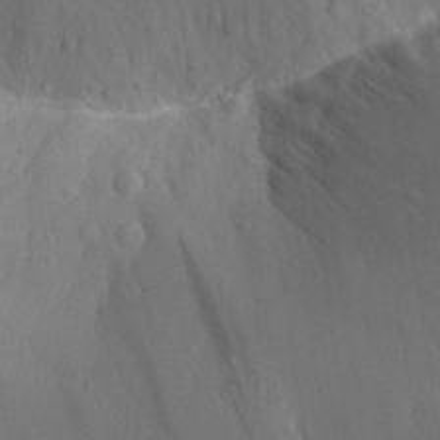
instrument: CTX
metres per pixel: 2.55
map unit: Aa
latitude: 30.2712
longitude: -141.1214
